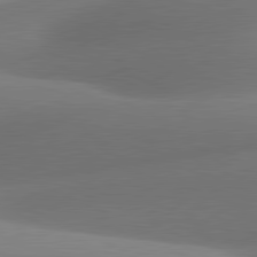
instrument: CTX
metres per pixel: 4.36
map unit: lApd
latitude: 81.1403
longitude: 130.4629
